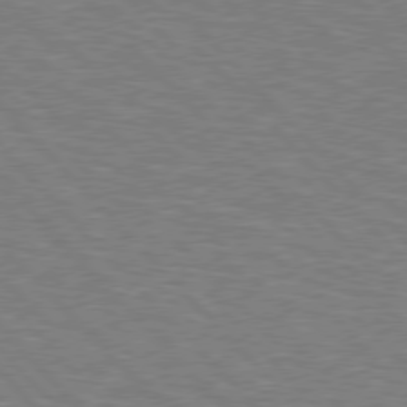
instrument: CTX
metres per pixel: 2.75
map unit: Hpe
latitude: 76.8947
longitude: -150.9135
